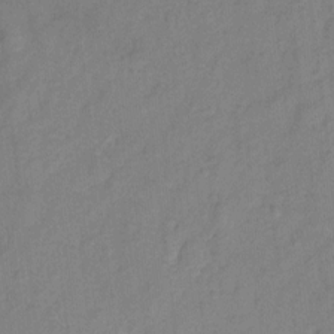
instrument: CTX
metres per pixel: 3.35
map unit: Hto
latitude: 6.0255
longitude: -31.6316
